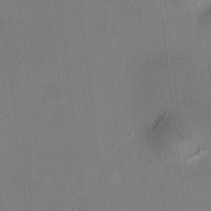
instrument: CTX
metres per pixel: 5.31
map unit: HNhu
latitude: 9.6883
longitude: 11.4266
